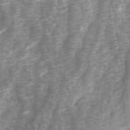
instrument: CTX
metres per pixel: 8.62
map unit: Ave
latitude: 13.8583
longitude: -104.2145
